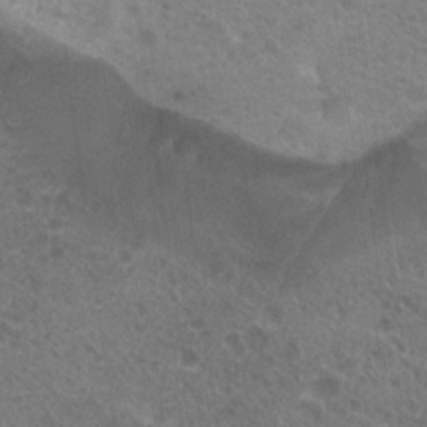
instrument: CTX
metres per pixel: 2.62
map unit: Hto
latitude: 20.8002
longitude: -34.2900
